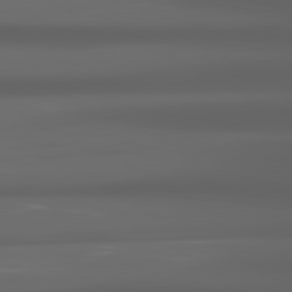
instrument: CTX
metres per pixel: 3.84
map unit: lApd
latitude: 80.4223
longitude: -140.4790
